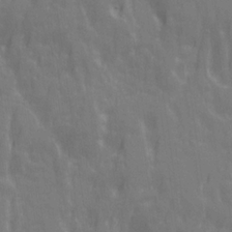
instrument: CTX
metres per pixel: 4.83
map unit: Ave
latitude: 20.6113
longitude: -134.1766
